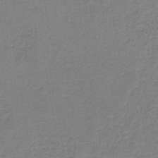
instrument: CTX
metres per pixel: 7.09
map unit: eAb
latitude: -35.8989
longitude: 52.6329
